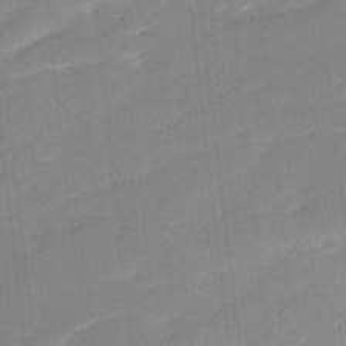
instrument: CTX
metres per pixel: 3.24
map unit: Ave
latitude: 17.4993
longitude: -137.2348
